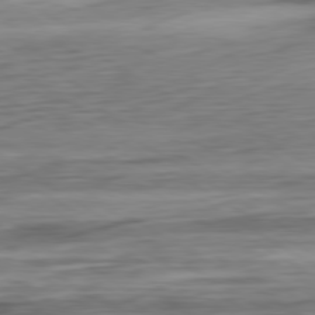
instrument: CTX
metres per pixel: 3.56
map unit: Ap
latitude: -80.8975
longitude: -68.8191
